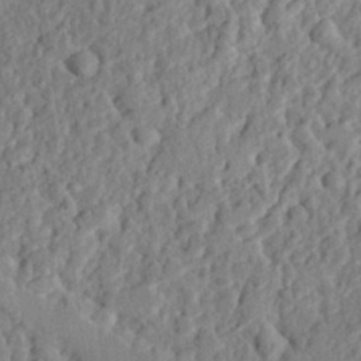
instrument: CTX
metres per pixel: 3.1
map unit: eHh
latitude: 27.2159
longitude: -77.9717
